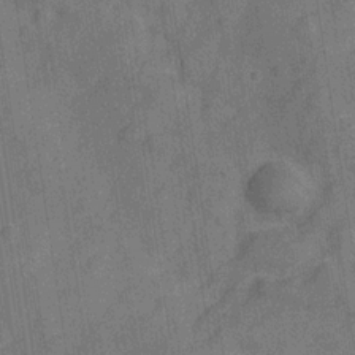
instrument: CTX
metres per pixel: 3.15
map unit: Hve
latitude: -28.5763
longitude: 92.3117
